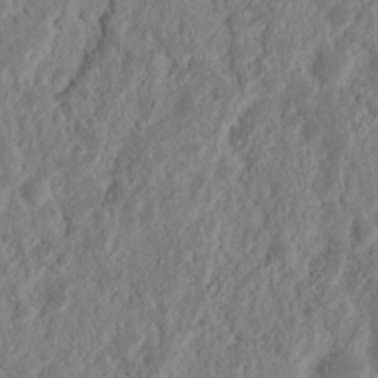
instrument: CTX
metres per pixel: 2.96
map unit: Nhu
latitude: 14.4601
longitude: -73.8962
